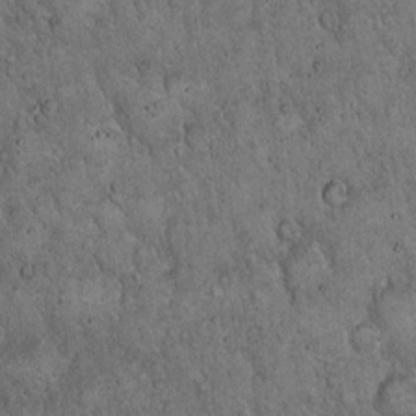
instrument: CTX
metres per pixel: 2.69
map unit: Hto
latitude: 15.6694
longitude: -58.6113
